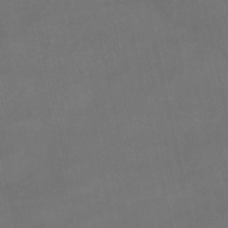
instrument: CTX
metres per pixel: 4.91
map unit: lHb
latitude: -47.7855
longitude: 70.5196
